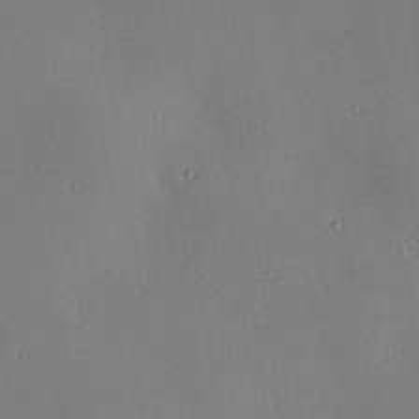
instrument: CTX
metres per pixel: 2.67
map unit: Hve
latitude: 26.3089
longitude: -91.0836
